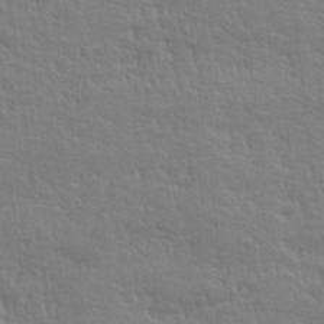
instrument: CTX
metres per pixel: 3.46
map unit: lHvf
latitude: 25.0269
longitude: 143.7288
